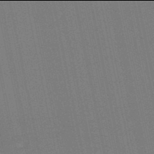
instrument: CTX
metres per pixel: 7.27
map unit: lHb
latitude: -50.0094
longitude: 80.6330
